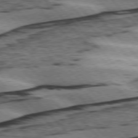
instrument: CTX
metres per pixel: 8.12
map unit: lApd
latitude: 75.9717
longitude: -78.3656
